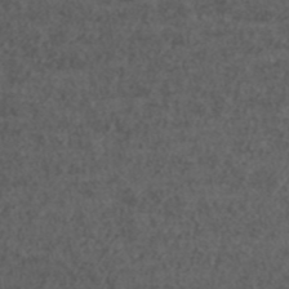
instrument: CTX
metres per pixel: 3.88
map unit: ANa
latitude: 43.4993
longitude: 23.7100
